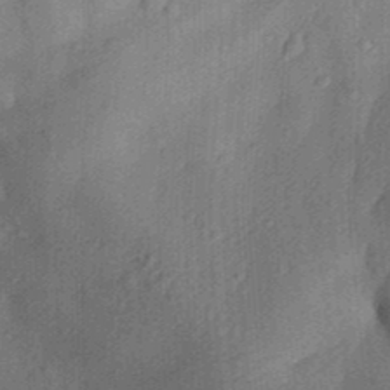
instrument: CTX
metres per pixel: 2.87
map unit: Aa
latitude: 30.5357
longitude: -142.1956
